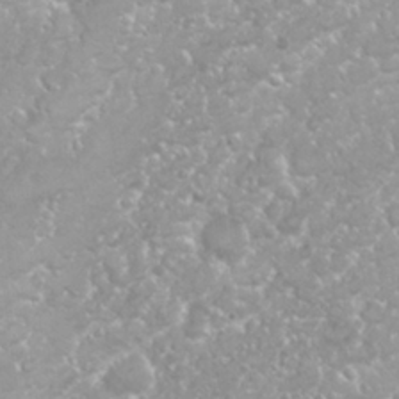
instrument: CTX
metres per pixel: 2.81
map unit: Nhu
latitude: 26.4034
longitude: -60.4979
